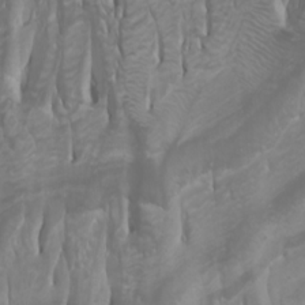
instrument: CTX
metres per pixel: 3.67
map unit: Htu
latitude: -0.8030
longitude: -77.0458
